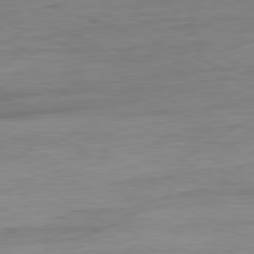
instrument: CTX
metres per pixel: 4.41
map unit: Ap
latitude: -81.2565
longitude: -89.9717
